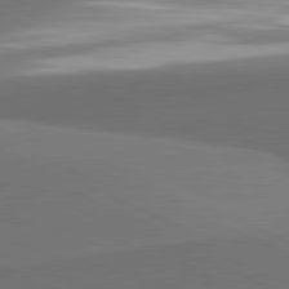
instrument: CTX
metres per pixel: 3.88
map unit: lApd
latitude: 81.7827
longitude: 153.6533
